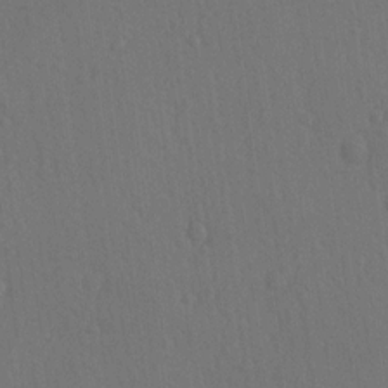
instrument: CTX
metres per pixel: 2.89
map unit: lAvf
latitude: -9.1242
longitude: -121.0081
